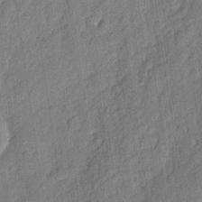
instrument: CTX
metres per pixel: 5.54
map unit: eHh
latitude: 6.6490
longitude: -75.6127
